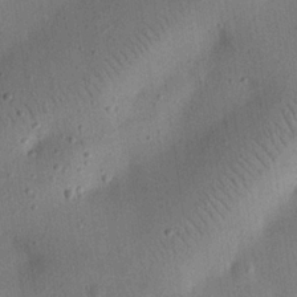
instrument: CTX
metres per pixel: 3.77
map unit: eHh
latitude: 24.9702
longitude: -69.4427
